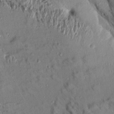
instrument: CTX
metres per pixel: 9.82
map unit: Aa
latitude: 13.7450
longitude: -143.8017
